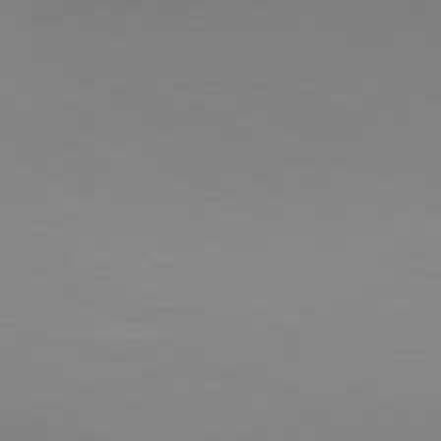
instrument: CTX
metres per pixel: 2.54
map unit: lApd
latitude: 80.2900
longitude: 135.6533
